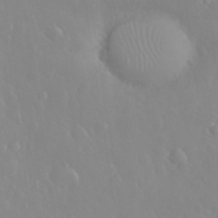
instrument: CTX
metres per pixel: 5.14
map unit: eHh
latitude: 33.3293
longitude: -59.6883
